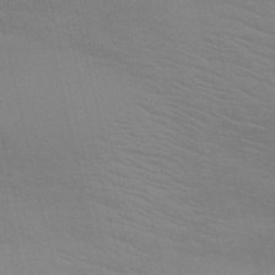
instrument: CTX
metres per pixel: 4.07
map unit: HNb
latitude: -51.7289
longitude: -44.6679
